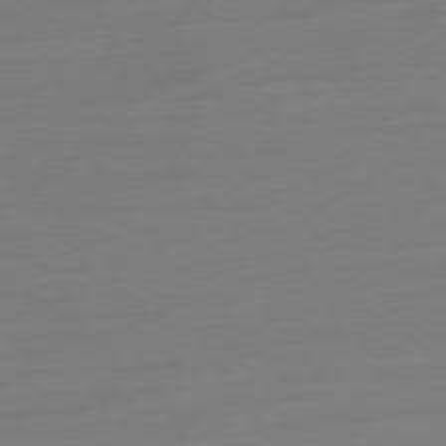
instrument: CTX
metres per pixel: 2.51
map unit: Ap
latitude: -78.2550
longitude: -66.5923
